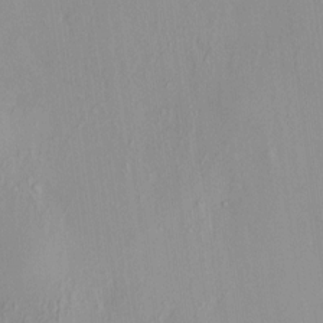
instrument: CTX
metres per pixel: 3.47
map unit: HNhu
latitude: 7.2537
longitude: 12.7841
